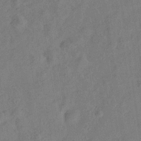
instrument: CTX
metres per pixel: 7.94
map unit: Hve
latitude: -33.3321
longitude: 92.3684
